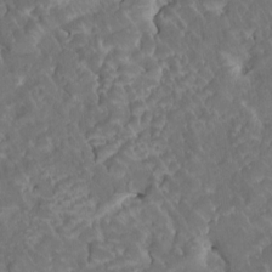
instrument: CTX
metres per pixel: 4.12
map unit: HNhu
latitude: 5.7261
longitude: 10.7841
